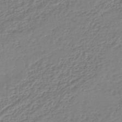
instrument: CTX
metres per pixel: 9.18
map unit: lHb
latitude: -44.8786
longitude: 73.4265
